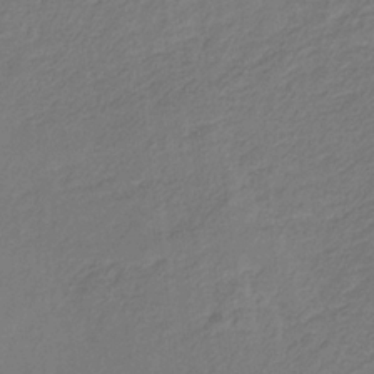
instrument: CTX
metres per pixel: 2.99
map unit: eHb
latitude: -29.7856
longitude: 66.8786
